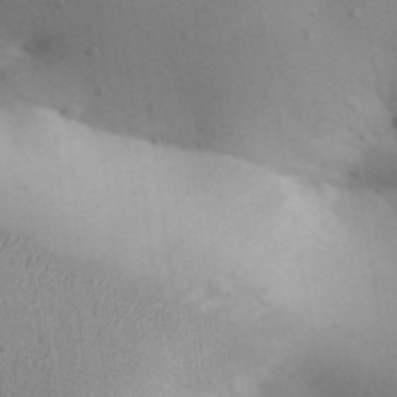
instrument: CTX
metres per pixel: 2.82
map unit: Aa
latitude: 29.4993
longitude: -146.5546
